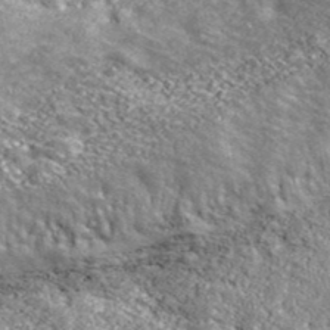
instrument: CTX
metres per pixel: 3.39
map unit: eHh
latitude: 42.8380
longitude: -90.2900
